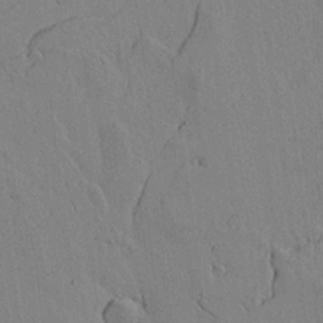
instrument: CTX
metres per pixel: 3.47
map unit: lAvf
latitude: 15.2915
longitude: -125.5938
